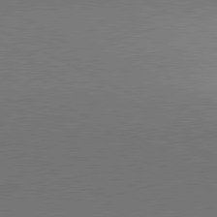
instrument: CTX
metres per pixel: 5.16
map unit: lApd
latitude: 81.1214
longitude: 154.4818
